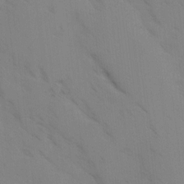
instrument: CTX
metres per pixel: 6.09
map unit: Ave
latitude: -0.9353
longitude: -111.7072
